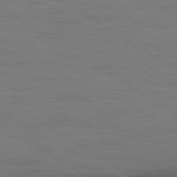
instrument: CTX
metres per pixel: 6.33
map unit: lApd
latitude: 79.9528
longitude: 160.8030
